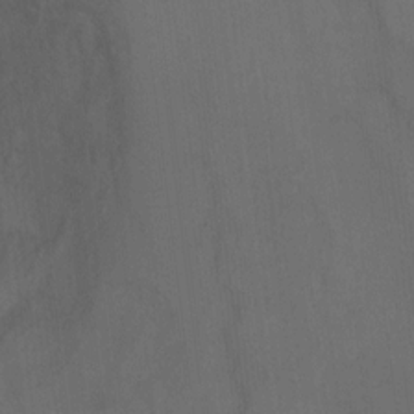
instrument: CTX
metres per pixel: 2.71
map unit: Ht
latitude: 5.0080
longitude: -37.3293
